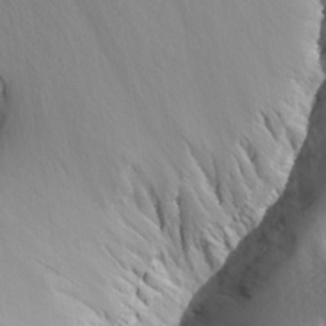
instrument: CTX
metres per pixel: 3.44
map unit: Aa
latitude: 27.6505
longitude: -144.8947
